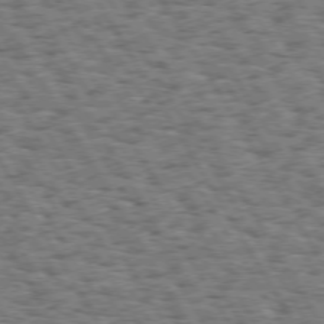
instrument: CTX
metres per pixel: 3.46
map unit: Hpe
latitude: 73.4805
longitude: -139.4804
